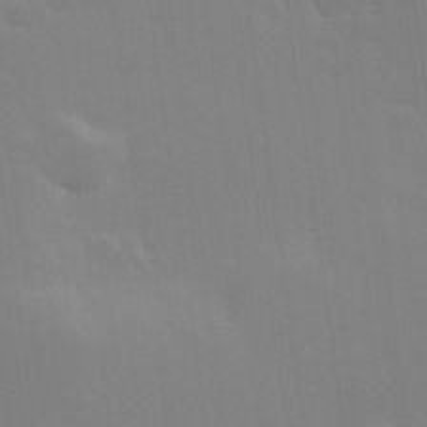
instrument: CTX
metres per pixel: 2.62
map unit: Hve
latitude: 24.9702
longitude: -93.8961
